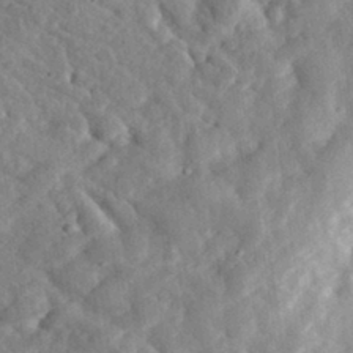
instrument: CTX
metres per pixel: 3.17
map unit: eHh
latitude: 31.4238
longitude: -75.4804
